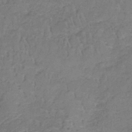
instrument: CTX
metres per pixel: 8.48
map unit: lHb
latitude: -37.9178
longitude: 61.1998
